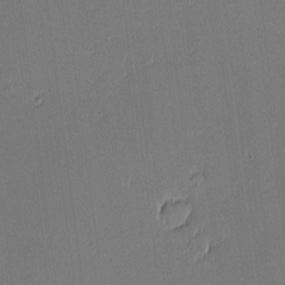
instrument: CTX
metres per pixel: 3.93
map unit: eHh
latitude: -3.3320
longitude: -83.4615
